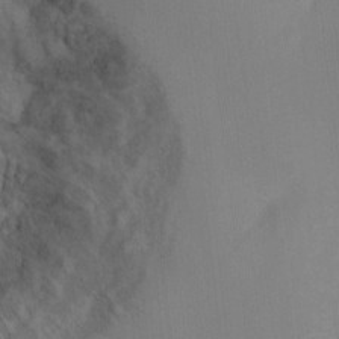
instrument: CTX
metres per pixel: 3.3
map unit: Ht
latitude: -3.6721
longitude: -28.3278
